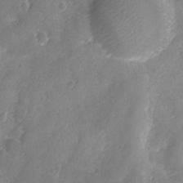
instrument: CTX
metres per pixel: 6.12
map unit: Ave
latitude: -8.0850
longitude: -119.8016
